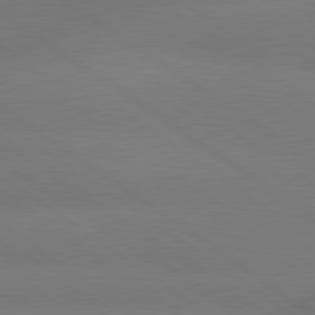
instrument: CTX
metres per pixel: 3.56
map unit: lApd
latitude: 79.7639
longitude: -151.0836
